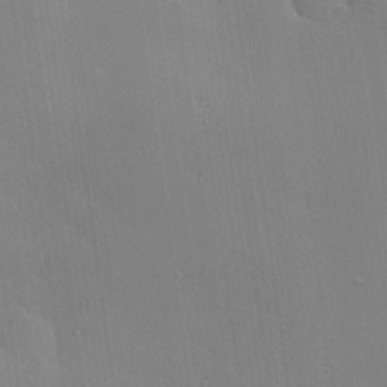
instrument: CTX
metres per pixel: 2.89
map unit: Hve
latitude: 26.2712
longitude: -90.4412
